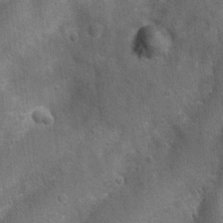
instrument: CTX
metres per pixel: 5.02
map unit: Nhu
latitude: 7.3860
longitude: -22.7246
